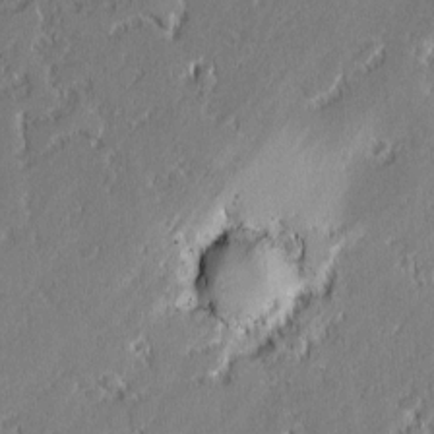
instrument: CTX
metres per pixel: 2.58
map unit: lAvf
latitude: 0.1389
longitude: -107.7639
